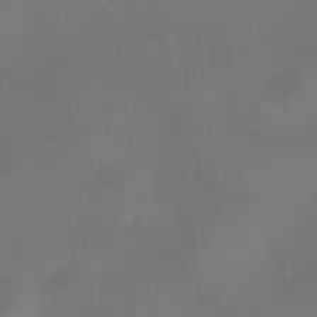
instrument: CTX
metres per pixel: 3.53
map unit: HNhu
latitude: 9.4993
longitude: 9.7855
